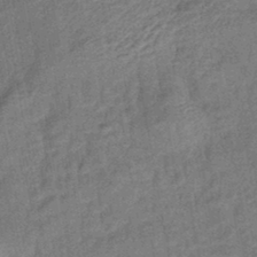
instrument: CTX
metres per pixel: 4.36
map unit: eHb
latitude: -43.4832
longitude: 82.4629
